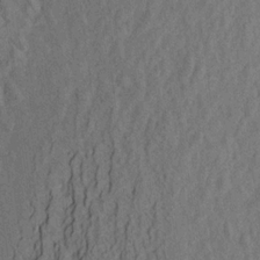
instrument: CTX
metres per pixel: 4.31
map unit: Aa
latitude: 20.1011
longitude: -141.1025
